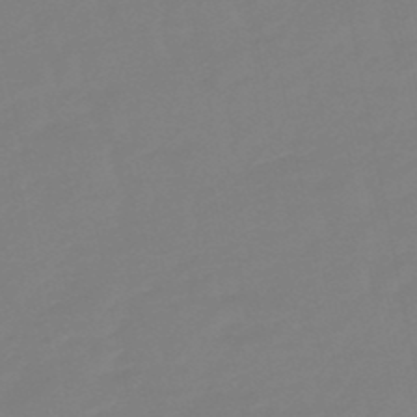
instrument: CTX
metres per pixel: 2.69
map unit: lHb
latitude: -49.3510
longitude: 79.7288
